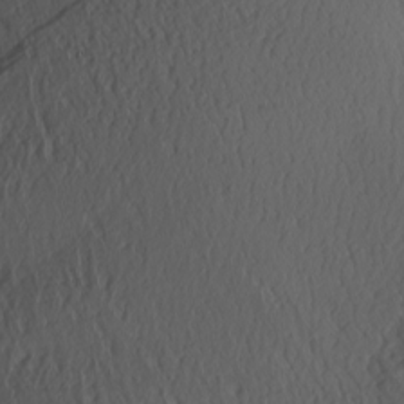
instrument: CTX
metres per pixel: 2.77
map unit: Hve
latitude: 2.8380
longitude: -121.8395
